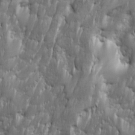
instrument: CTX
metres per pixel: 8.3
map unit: Ave
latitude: 16.0444
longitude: -134.8758
